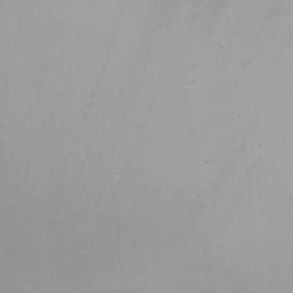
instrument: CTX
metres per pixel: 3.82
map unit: Ht
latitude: -6.4062
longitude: -33.7828
